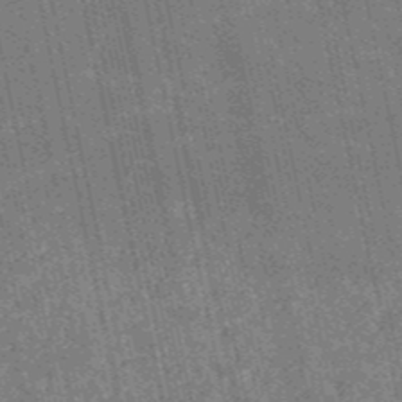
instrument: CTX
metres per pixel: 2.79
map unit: HNb
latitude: -52.8030
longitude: -38.4601
